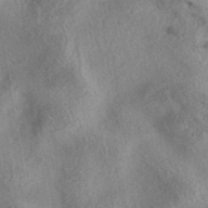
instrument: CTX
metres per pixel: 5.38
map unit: eAb
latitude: 39.8961
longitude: 112.6330
